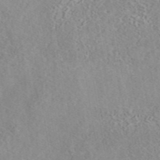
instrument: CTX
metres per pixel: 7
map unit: eAb
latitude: 44.1200
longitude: 116.4628
